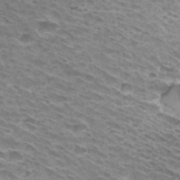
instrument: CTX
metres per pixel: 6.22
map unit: Hto
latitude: 32.7246
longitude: -41.8961
